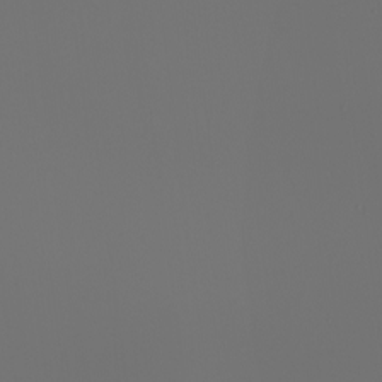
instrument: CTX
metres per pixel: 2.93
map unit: Nhu
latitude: -6.6140
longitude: -95.0270
